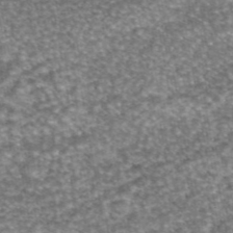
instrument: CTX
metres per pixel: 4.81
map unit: eAb
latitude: 45.3670
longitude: 104.3873
